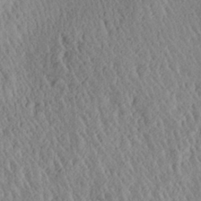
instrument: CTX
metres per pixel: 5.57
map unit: Aa
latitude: 29.5938
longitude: -137.4238
